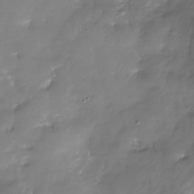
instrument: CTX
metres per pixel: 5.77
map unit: Nhe
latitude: -37.1809
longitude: -113.2915
